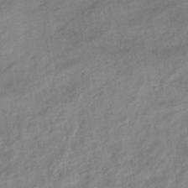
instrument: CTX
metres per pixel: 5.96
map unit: eHb
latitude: -41.3509
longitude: 83.0486
